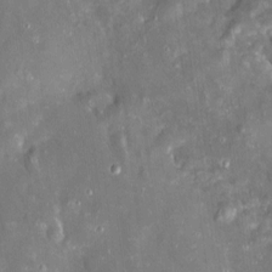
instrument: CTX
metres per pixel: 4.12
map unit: Htu
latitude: 1.9339
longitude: 142.3873
